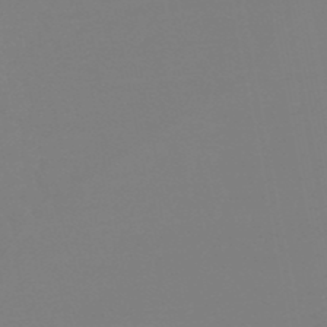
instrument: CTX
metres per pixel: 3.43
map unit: eHb
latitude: -50.4251
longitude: 74.2929
